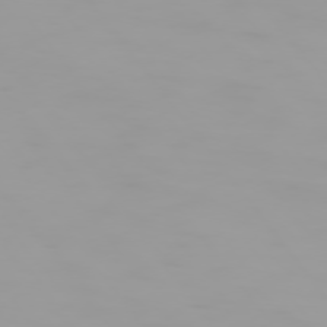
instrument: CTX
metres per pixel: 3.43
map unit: Hpe
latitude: 74.3089
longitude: -129.1214
